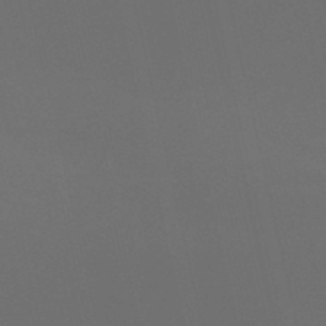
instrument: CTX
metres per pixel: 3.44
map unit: HNb
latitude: -51.3321
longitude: -44.9136
